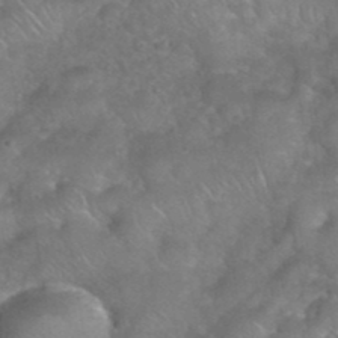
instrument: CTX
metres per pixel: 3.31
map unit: eHh
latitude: 39.4804
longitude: -58.7057
